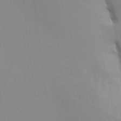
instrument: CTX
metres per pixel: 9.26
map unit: Aa
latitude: 27.1403
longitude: -131.7072
